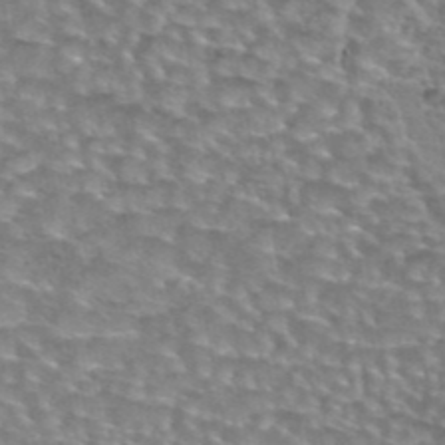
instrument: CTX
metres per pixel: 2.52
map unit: eAb
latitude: 44.8380
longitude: 104.0094
